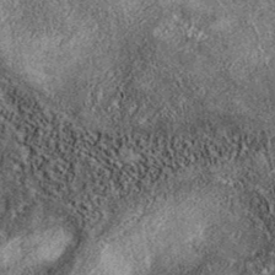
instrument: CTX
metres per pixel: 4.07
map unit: eAb
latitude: 38.6490
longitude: 106.9542
